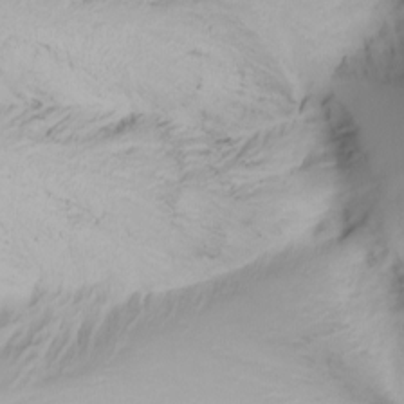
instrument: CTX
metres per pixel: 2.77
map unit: Nhu
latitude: -4.6707
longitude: -87.3481
